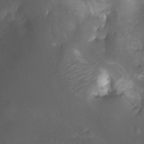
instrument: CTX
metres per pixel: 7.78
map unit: Htu
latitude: -4.8597
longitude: -76.1766
